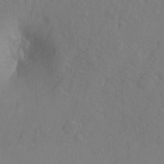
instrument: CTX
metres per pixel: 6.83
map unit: Hto
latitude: -7.8989
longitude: -41.0458
